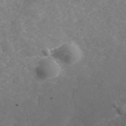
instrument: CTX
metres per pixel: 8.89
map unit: ANa
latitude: 42.3278
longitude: 29.0109
